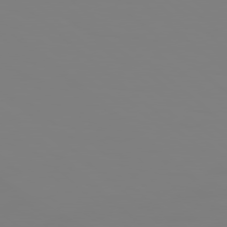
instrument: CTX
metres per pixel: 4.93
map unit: Hpe
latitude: 78.6302
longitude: 178.2739
